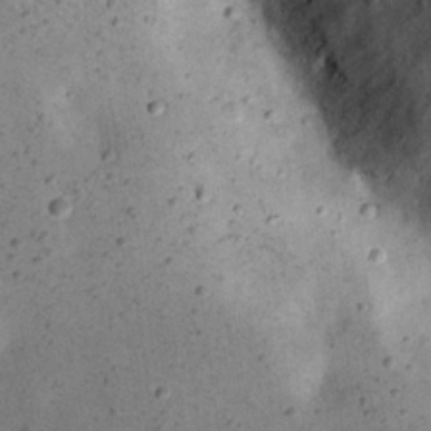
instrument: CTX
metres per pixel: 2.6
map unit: eHh
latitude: 23.1781
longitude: -68.4412
